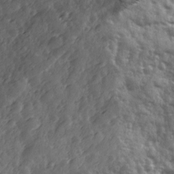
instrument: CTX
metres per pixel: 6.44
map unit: Ave
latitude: 12.3090
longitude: -103.2159
